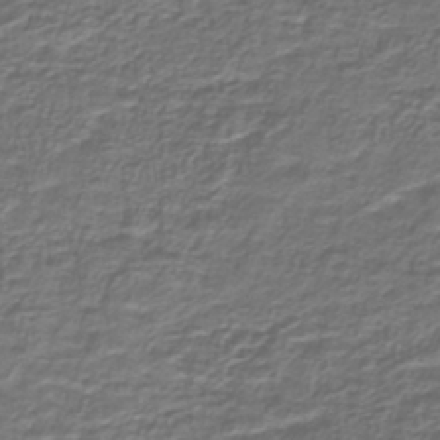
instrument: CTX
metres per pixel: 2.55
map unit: lHb
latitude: -39.5588
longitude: 58.7274
